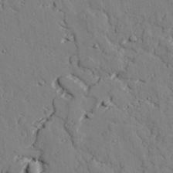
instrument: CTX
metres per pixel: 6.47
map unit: lAvf
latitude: 25.9906
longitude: -110.3467
